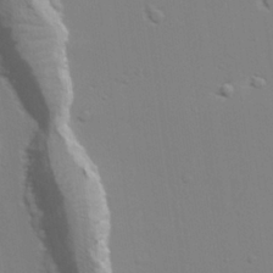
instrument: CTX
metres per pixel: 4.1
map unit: lAvf
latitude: 28.5734
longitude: -109.7638
